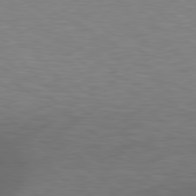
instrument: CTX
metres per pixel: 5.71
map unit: lApd
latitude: 79.4238
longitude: -50.0633
